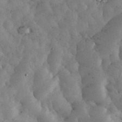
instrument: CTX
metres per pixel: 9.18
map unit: eHh
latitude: 34.3845
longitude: -68.8002
